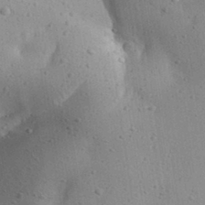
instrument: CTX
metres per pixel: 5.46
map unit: Aa
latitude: 32.1389
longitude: -133.2348
